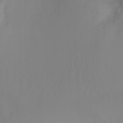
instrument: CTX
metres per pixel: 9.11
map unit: Ht
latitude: -2.4062
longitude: -61.2537
